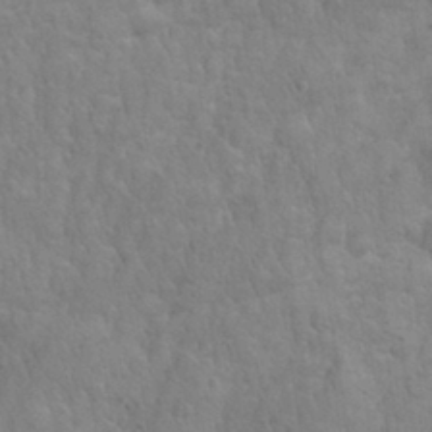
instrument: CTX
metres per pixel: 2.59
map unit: eHh
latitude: 31.4805
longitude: -67.1592
